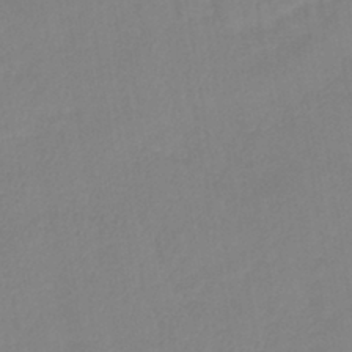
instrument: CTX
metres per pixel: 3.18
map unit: lHb
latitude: -41.2754
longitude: 74.5952
